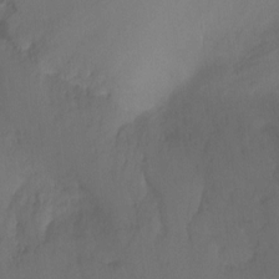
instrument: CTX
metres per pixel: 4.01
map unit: Ht
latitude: -9.2376
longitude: -37.9906
